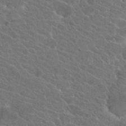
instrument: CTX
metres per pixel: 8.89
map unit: Hto
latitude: 23.6505
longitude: -39.8772
